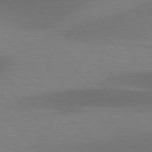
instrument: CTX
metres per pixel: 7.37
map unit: lApd
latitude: 76.8947
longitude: -59.5938
